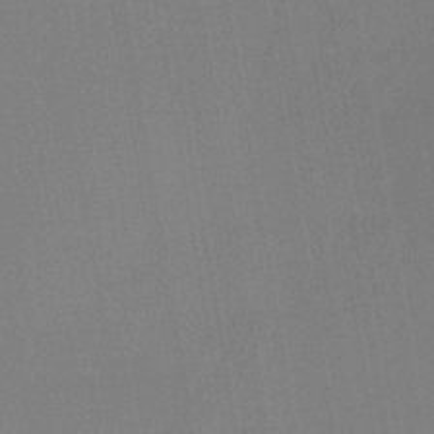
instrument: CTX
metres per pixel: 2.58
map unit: lHb
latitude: -41.7855
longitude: 78.1794
